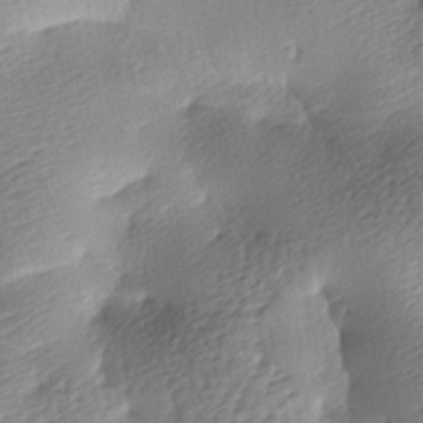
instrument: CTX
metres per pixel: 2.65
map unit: lAa
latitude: -8.6329
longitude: -127.2348
